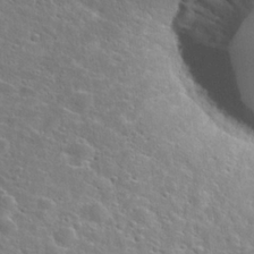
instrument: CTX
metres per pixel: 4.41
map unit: Hto
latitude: 25.2914
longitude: -46.6113
